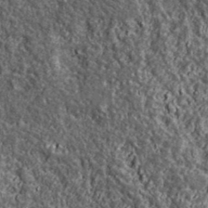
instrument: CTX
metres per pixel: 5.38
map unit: ANa
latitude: 40.5545
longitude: -89.7639
